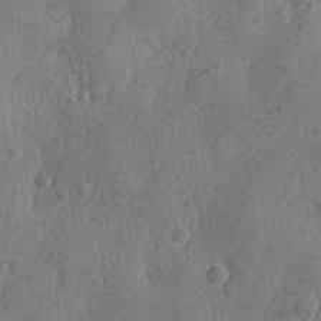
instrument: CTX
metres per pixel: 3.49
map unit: Ave
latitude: -9.0297
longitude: -118.6112
